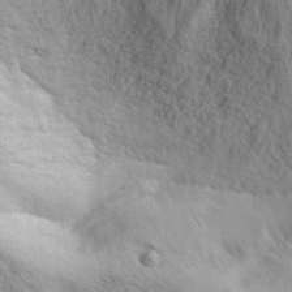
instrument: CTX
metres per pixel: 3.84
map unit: Hve
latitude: 32.1200
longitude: 148.6519
